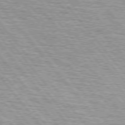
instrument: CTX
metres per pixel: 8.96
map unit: lApd
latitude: 75.1781
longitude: -76.5923
